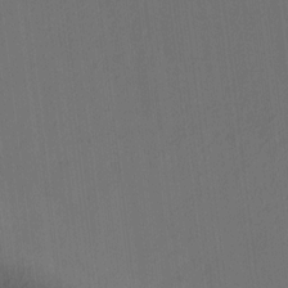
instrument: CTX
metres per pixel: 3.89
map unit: lAvf
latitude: 7.9150
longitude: 165.8423
